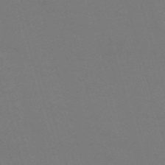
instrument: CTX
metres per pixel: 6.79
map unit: Nve
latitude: -58.9541
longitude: 60.8030
